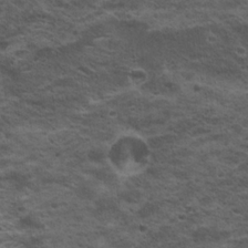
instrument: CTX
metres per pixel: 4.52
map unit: Hto
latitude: 19.3859
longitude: -36.2334
